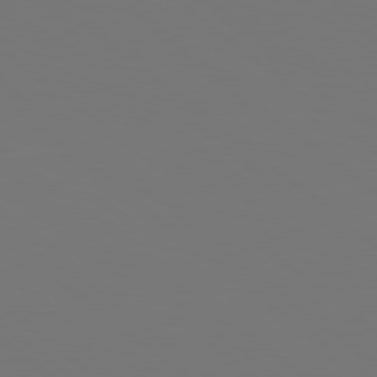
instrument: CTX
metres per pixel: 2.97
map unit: Hpe
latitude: 78.6680
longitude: -174.5924
